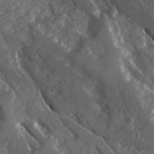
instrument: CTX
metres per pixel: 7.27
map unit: Ave
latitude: 15.7072
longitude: -131.0081
